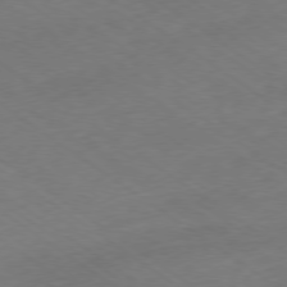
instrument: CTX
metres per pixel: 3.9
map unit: Ap
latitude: -79.2187
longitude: -56.8757
